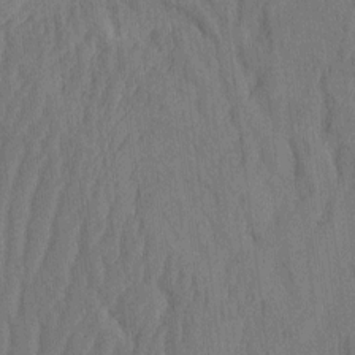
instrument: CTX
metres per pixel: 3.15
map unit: eHh
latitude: -2.6707
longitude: 14.3873
